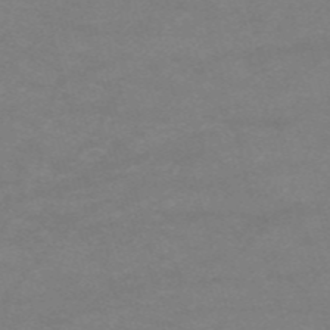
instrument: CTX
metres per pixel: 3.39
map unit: HNb
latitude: -55.4832
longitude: -40.2900
